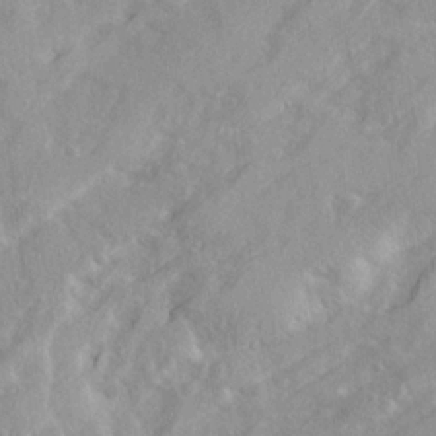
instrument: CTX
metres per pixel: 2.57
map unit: Ave
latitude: 21.2915
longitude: -130.4790
